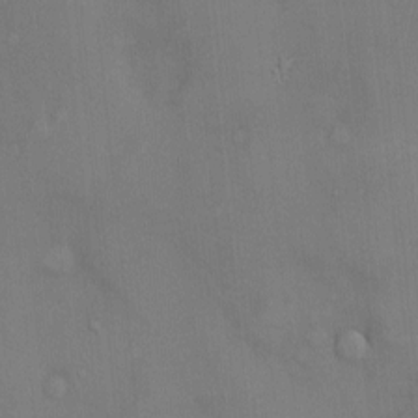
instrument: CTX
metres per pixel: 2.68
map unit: Ht
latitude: -4.3117
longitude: -14.4979
